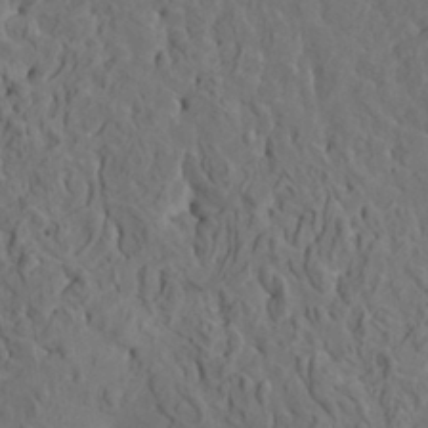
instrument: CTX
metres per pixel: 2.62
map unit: HNhu
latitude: 6.6490
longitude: -0.6301
